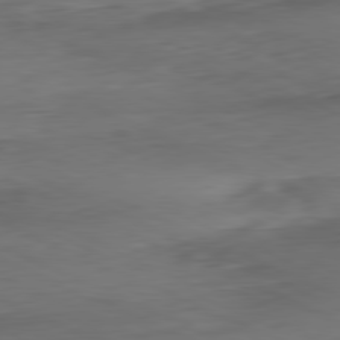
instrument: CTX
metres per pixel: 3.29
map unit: Ap
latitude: -81.3321
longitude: -68.2334
